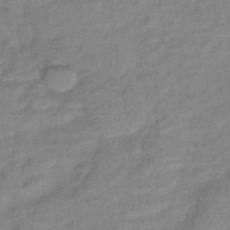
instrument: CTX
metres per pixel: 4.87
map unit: eHb
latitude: -40.1983
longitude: 79.3698
